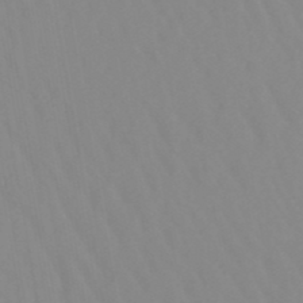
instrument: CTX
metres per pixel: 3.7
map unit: lHb
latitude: -48.7841
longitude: 74.1795
